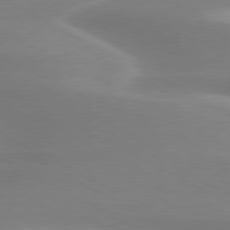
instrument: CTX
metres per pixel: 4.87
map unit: lApd
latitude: 79.5182
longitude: -115.4237
